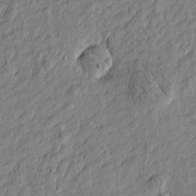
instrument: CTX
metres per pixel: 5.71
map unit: Htu
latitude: -6.8597
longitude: 177.5588
